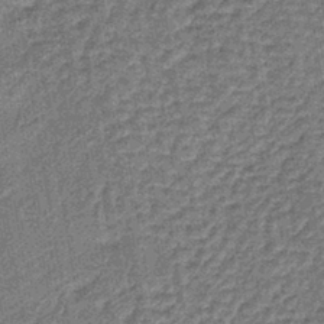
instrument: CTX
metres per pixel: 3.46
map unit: lHb
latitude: -40.2550
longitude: 63.6910
